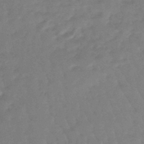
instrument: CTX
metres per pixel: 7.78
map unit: eHb
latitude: -46.2172
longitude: 82.9542
